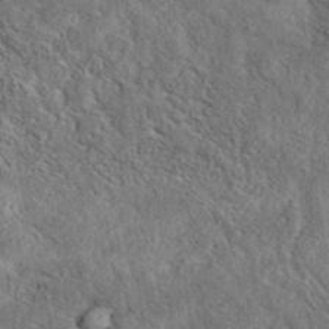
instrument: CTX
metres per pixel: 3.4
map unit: eAb
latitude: 38.2145
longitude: 112.2929
